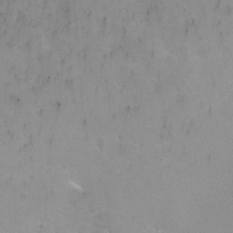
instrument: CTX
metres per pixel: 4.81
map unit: Hto
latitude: 2.9513
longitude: -33.5371
